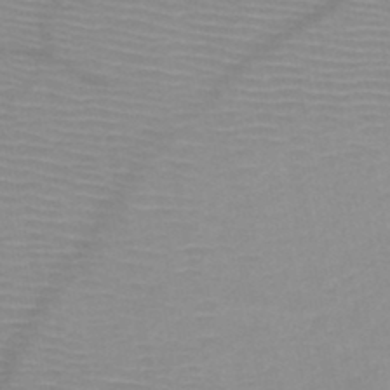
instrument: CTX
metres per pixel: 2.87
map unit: HNb
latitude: -46.3873
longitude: -41.0836
